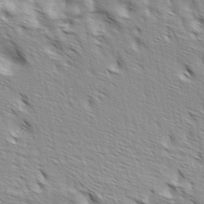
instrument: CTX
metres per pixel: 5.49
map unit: lAa
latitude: -4.6707
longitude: -121.8017
